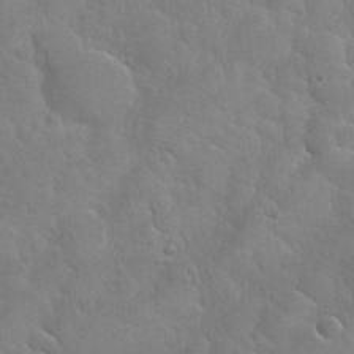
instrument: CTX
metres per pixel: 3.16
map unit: Nhu
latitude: 31.3482
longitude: -53.8017
